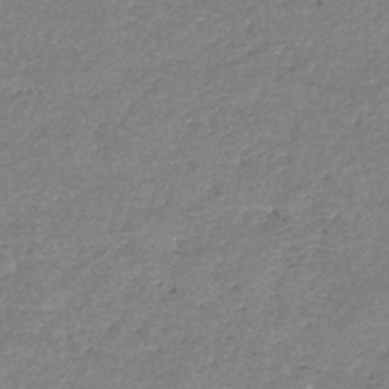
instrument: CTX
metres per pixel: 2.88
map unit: eHb
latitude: -38.0850
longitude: 78.1039
